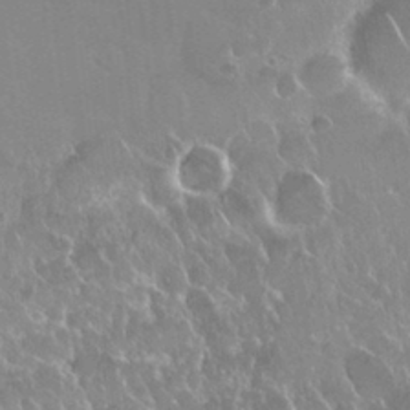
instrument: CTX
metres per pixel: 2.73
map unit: Nhu
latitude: 24.6868
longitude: -61.1025
